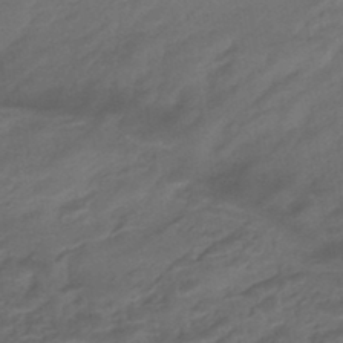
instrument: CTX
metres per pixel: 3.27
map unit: eHb
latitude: -42.8219
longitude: 85.0486
